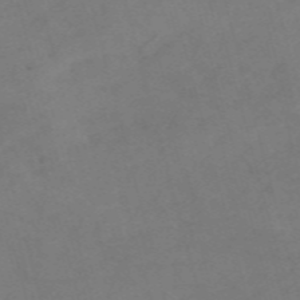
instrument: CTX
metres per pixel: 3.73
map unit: Nve
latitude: -58.7652
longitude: 51.3321
